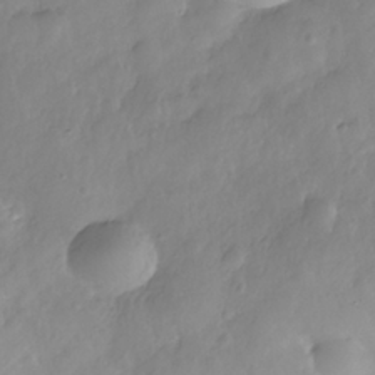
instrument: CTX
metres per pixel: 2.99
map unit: Nhe
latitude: -36.4062
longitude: -178.8758
